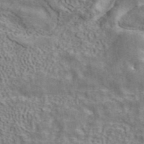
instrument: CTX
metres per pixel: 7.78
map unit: ANa
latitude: 41.3859
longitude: 16.3873
